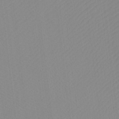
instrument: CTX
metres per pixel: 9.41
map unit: Htu
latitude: -12.0094
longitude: -70.7813
